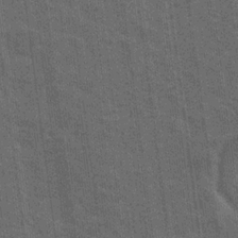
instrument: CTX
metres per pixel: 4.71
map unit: Nhu
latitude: 18.9513
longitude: -30.5357
